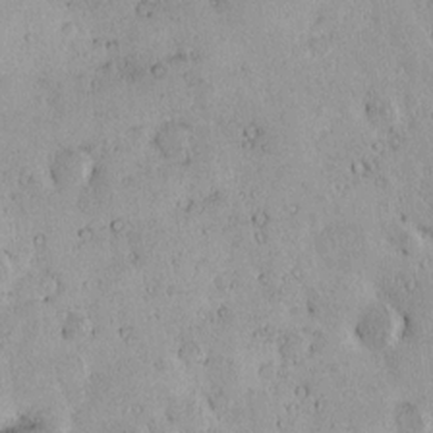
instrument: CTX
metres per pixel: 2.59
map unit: HNhu
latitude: 6.6113
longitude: 14.6330
